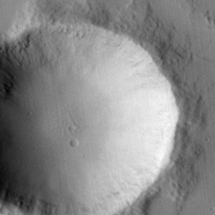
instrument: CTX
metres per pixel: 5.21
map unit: lHvf
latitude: 21.0837
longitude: 143.8800
